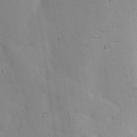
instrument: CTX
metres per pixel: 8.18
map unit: Hve
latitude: 26.5357
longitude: -91.8772
